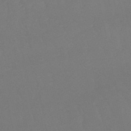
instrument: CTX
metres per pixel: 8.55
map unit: eHb
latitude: -50.5763
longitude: 77.4265
